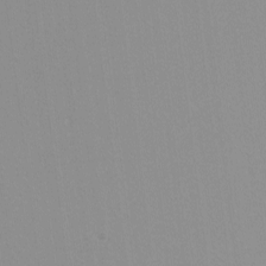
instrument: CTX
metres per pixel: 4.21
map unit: lHvf
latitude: -12.2929
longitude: -104.3657
